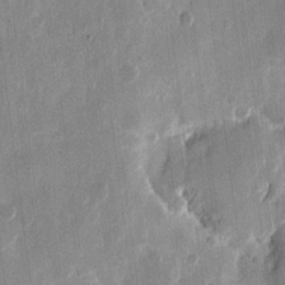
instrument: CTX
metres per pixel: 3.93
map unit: eHh
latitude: 12.2334
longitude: -68.4601
